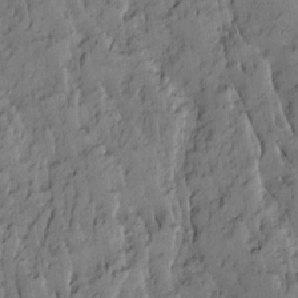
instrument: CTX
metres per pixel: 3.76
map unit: Ave
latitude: 13.8961
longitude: -132.3089
